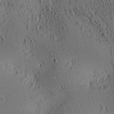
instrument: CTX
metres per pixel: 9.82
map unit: lAa
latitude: 6.6868
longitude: -114.6301
